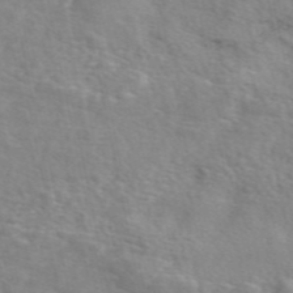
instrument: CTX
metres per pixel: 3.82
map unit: eAb
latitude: 49.0081
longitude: 119.6155
